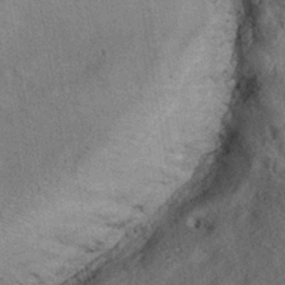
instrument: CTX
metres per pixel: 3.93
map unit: eHh
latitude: -41.3887
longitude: 120.9163
